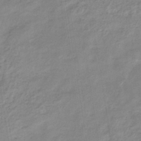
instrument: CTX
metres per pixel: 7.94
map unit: eHb
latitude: -35.3321
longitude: 73.5966
